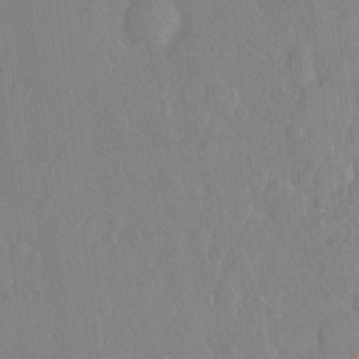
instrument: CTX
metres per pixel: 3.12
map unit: Hto
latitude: -7.4076
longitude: -38.2900
